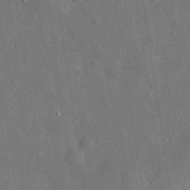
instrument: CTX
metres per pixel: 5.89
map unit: eHh
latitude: 31.4994
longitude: -77.8394
